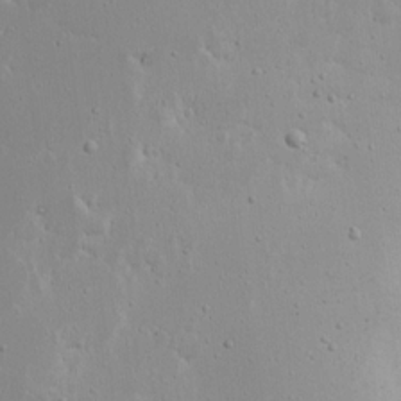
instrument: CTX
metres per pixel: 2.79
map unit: eHh
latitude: 17.4237
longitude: -71.5938
